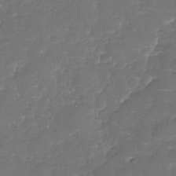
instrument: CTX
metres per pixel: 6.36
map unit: Nhe
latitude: -37.2753
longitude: -87.3859
